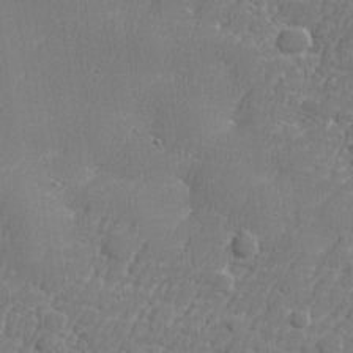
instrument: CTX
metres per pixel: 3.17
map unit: lHvf
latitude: 24.2522
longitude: 141.3698
